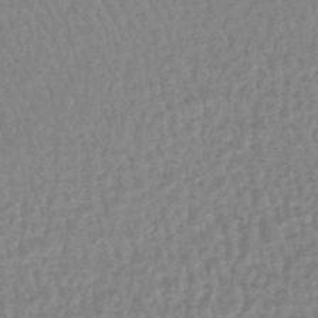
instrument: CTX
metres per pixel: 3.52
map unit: lHb
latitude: -44.2928
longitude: 74.4440
